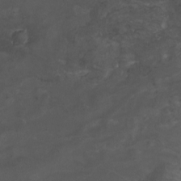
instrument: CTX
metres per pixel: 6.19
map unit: Nhu
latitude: -9.4454
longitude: -77.1970
